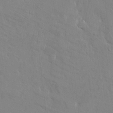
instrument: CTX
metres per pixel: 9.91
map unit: HNhu
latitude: 6.1767
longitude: 0.9920
